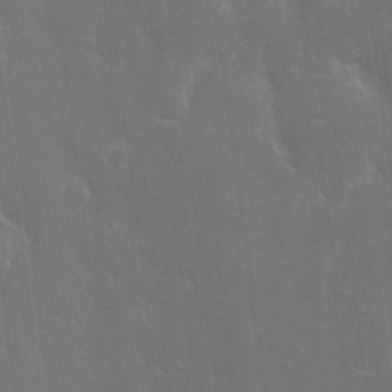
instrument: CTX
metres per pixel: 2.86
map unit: eHh
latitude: 6.4979
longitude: -69.2159
